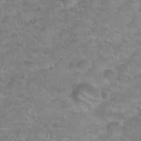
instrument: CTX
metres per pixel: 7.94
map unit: Hto
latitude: 21.6883
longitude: -49.8394
